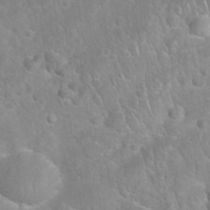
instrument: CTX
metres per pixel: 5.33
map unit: Nhu
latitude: 27.1025
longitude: -62.2334
